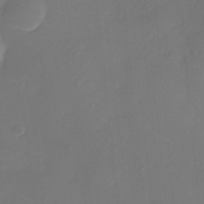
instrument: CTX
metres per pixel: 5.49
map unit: HNhu
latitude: -26.7463
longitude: 74.1795
